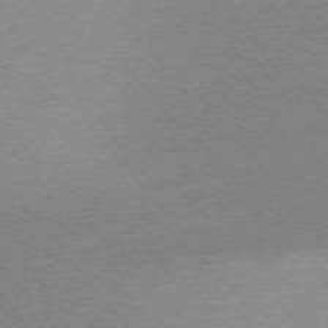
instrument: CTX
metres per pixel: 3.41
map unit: Ap
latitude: -76.1039
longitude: -60.3656
